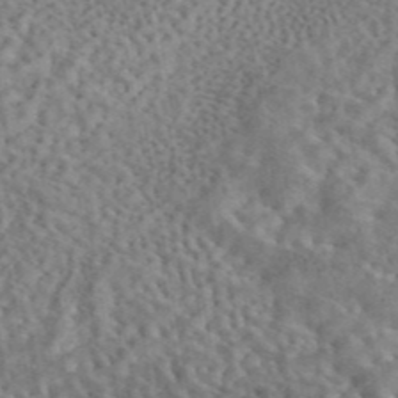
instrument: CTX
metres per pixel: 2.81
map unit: eAb
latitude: 43.7639
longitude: 109.1809
